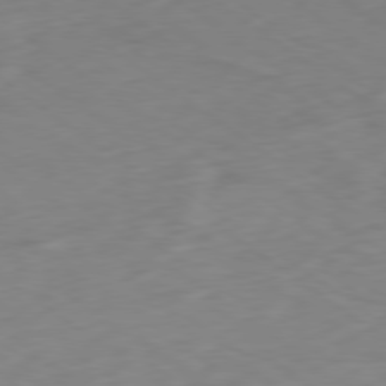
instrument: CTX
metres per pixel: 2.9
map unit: Ap
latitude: -79.6155
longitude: -73.3104
